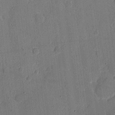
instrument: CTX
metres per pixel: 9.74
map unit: eHh
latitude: 6.9325
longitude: -66.3089
